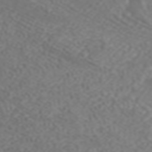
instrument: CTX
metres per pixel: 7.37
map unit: ANa
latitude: 42.2523
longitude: 34.4818
